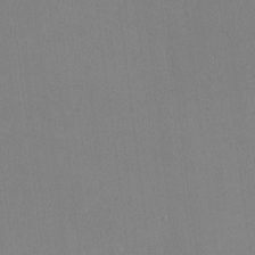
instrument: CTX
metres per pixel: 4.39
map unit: lHvf
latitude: -10.3684
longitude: -100.4412
